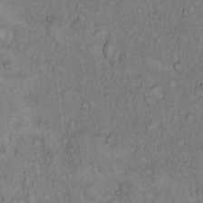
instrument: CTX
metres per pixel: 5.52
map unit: Hto
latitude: 13.8961
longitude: -57.2914
